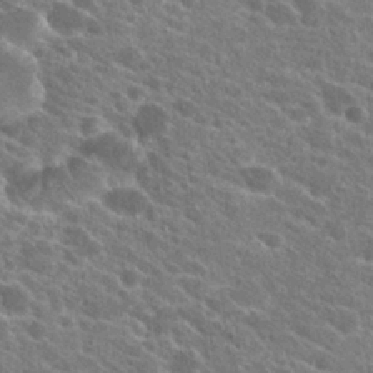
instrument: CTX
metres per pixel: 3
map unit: Hto
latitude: 24.2333
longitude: -39.0269
